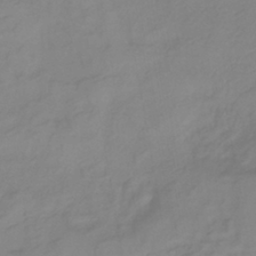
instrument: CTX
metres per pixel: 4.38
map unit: lHb
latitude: -40.9730
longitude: 76.4818
